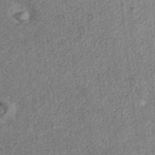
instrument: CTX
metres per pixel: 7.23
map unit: ANa
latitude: 36.0633
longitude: 14.9731
